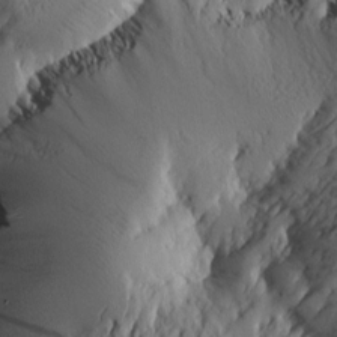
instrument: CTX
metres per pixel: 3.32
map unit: Htu
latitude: -2.2739
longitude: -177.2348
